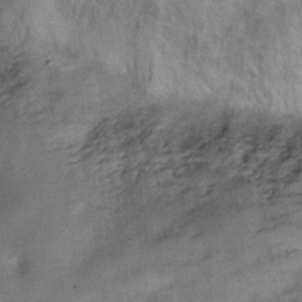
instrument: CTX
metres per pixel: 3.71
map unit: Hve
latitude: -27.9556
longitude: 92.3873
